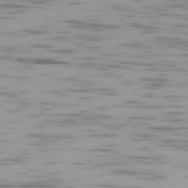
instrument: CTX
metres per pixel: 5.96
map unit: Ap
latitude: -77.8233
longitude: -65.3482
